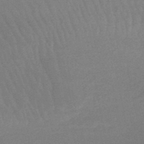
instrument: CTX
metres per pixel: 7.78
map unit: eHb
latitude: -48.6141
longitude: 86.5574
